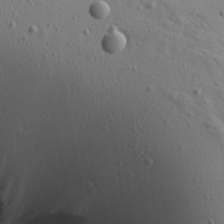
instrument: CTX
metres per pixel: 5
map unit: Aa
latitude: 22.6490
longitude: -140.6301
